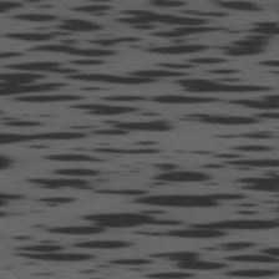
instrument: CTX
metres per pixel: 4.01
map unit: Ap
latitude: -77.6722
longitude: -71.4993
